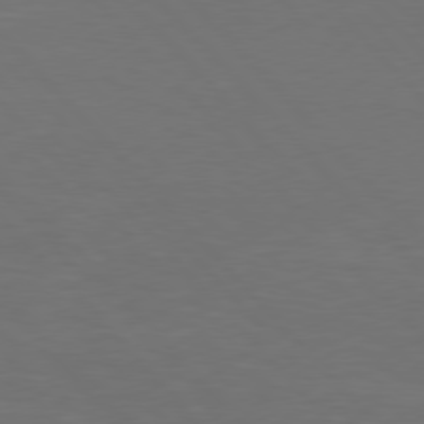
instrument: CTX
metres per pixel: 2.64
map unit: Hpe
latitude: 76.9136
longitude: -163.4994
